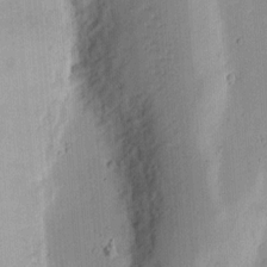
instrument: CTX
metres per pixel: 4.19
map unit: eHh
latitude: 11.1592
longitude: -74.0444
